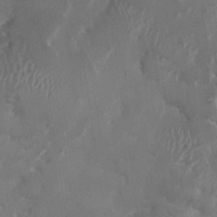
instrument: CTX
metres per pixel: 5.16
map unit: HNhu
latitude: 1.1214
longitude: -3.8961
